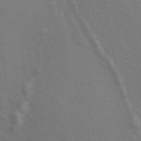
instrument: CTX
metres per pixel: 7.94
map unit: ANa
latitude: 49.1403
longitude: -75.2915
